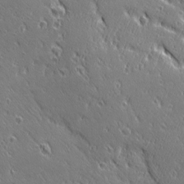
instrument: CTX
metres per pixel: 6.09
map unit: Ave
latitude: 20.7624
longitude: -136.0255
